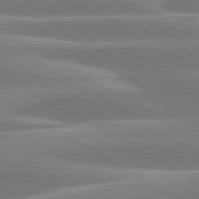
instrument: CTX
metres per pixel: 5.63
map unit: lApd
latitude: 79.9717
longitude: -128.9325
